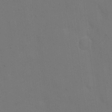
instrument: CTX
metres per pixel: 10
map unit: eHh
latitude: 5.1592
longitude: -65.9339
